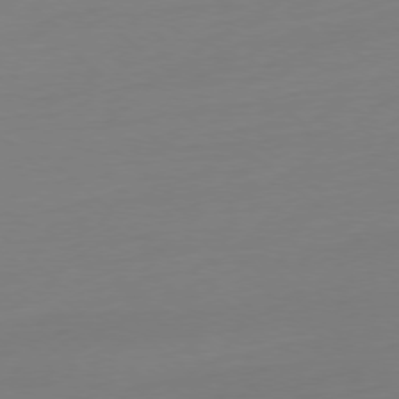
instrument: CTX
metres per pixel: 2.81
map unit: Ap
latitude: -78.0661
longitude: -77.0647
